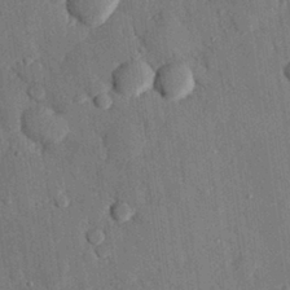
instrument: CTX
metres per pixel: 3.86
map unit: eHh
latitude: 27.5749
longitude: -79.1970
